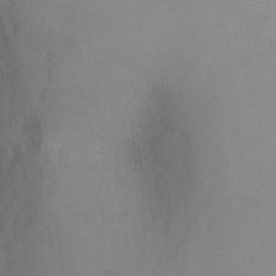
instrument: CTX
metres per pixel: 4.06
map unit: Ht
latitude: -5.2376
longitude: -28.1011
